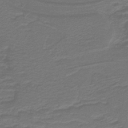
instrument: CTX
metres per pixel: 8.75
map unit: lHb
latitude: -39.5399
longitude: 55.5966
